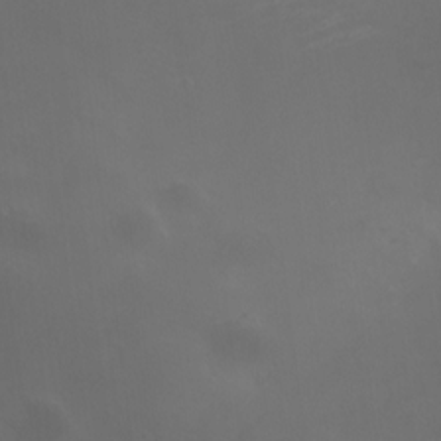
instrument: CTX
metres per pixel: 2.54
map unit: HNhu
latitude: 6.7813
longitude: 6.6707
